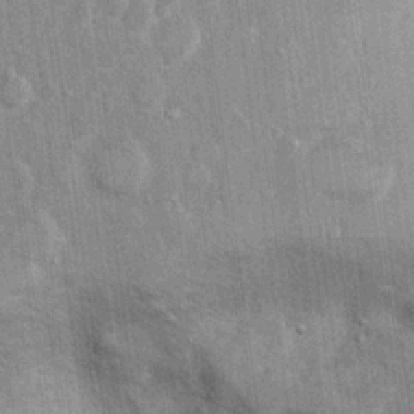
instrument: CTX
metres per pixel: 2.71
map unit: Hto
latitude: 14.5735
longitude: -34.3467
